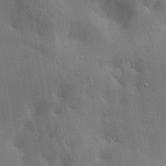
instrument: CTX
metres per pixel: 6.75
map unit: lAa
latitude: 20.0822
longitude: -138.8002
